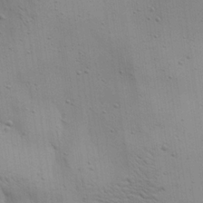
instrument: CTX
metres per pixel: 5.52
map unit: Aa
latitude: 22.4790
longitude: -142.1389
